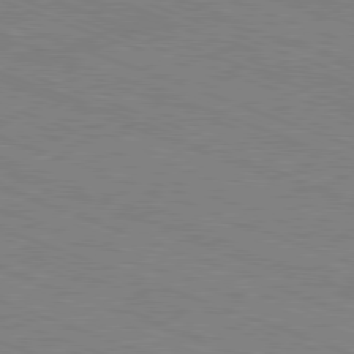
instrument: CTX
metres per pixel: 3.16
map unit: Ap
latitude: -81.2376
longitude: -74.1200
